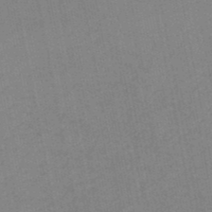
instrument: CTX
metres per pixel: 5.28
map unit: HNb
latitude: -48.1039
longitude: 59.5588
